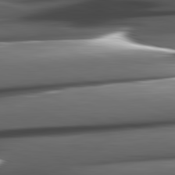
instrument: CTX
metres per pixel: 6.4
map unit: lApd
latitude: 82.3467
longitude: -144.2144
